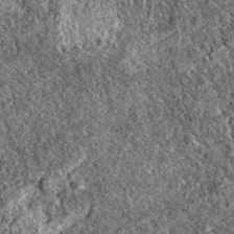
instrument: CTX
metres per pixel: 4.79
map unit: eAb
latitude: 37.9906
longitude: 111.3132
